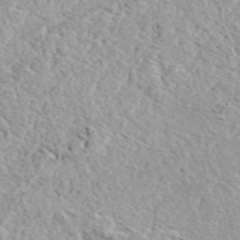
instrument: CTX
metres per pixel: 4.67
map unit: eAb
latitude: 44.1200
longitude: 114.1795
